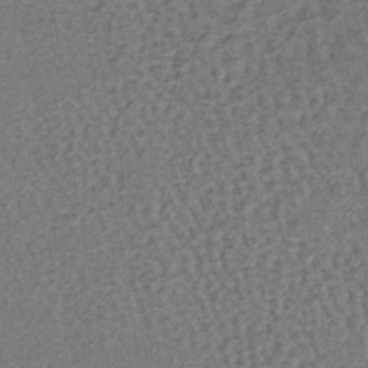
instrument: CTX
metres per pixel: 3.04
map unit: lHb
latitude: -38.7085
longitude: 62.6896
